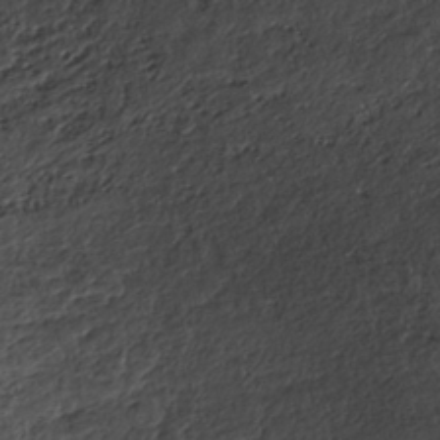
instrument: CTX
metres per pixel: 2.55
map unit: ANa
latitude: -38.7463
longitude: 97.5210
